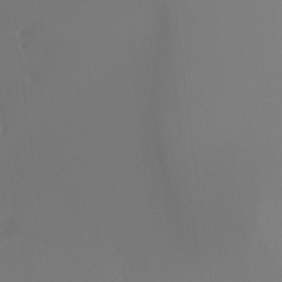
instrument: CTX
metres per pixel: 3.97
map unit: Htu
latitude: -15.1431
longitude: -47.3104
